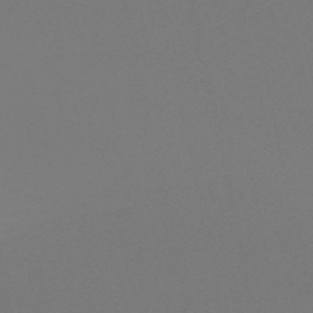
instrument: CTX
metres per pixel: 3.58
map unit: eHh
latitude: -52.1416
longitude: -25.2159
